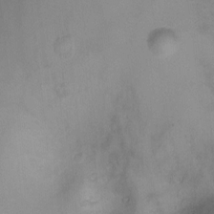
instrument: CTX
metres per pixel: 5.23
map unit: Ht
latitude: -4.6896
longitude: -19.0647
